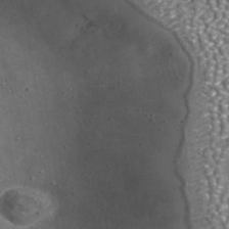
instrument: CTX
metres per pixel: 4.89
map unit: Nhu
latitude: -38.1984
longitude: -80.2145
